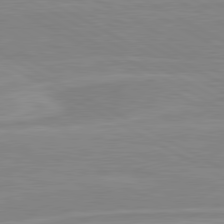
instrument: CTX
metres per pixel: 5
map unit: lApd
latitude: 80.5924
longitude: 171.1998
